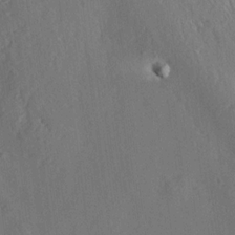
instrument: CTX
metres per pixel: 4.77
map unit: Aa
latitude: 12.7813
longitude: -143.6505
